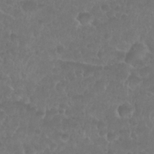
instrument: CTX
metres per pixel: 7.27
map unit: Nhu
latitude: 26.8758
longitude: -52.7246
